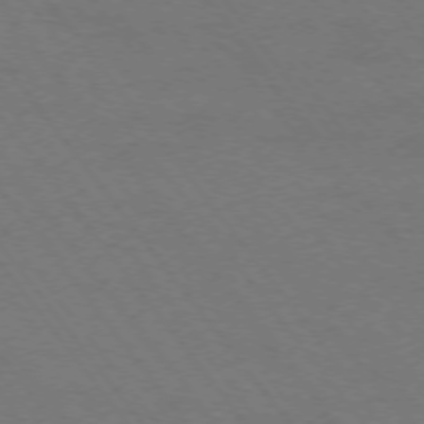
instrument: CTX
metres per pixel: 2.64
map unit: Ap
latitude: -75.0109
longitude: -69.8961
